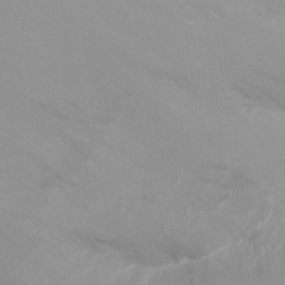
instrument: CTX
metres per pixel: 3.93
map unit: Ht
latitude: -8.9164
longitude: -32.2145
